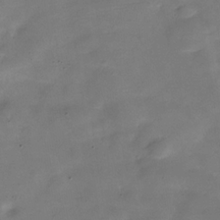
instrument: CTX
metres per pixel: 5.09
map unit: Hve
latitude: -31.0675
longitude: 93.1053
